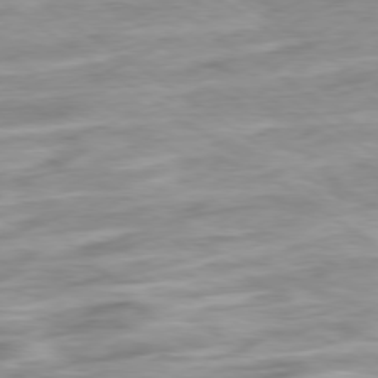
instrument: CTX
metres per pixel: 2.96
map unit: Hpe
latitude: -79.1431
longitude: -17.2915
